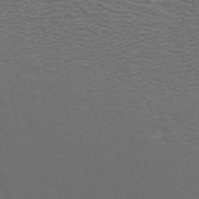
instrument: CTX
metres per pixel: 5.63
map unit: ANa
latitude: 44.4412
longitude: 26.0472
